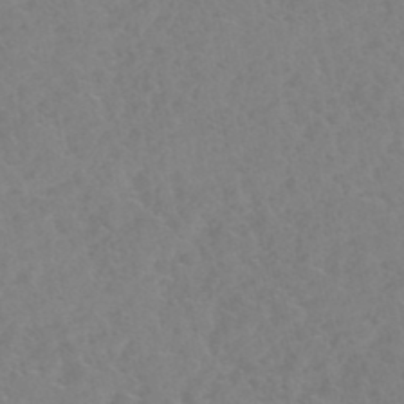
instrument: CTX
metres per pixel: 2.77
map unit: HNhu
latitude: -46.7463
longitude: 30.4818
